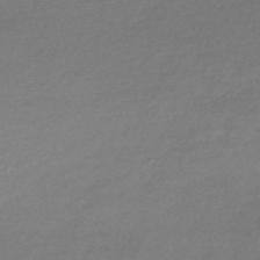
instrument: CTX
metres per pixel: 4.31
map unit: lHb
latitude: -43.9745
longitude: 62.1416
